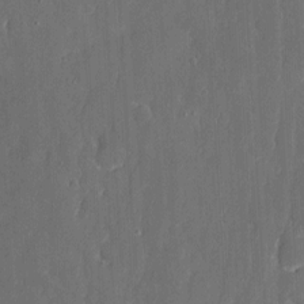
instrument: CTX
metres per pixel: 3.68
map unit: eHh
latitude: 6.5357
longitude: -69.0648
